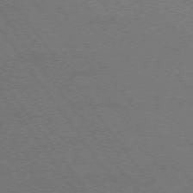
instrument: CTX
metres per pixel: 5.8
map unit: Ap
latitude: -75.2754
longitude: -75.5560
